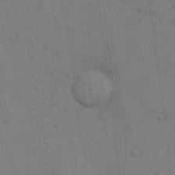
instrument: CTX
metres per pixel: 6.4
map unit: Hto
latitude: 14.3846
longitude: -61.2348
